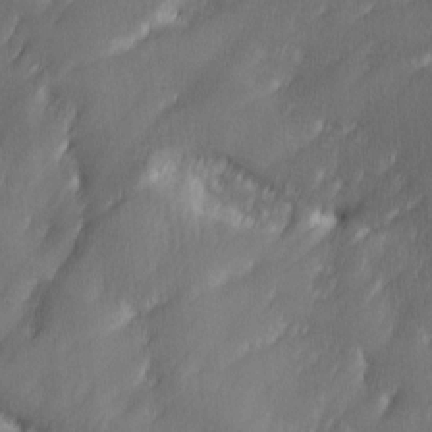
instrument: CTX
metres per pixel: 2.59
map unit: Ave
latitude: 10.0633
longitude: -105.5938
